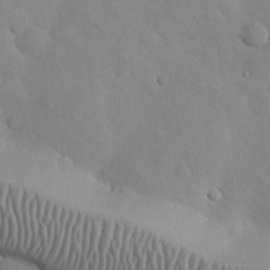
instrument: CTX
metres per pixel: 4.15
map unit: Nhu
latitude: 26.2901
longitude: -72.6680
